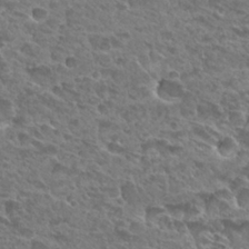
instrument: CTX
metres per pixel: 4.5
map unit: Hto
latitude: 28.8569
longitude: -38.9703
